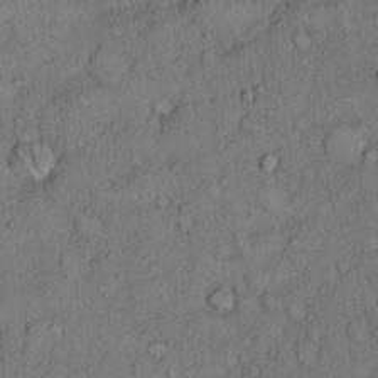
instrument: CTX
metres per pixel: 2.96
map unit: Hto
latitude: 10.0633
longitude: -59.8583
